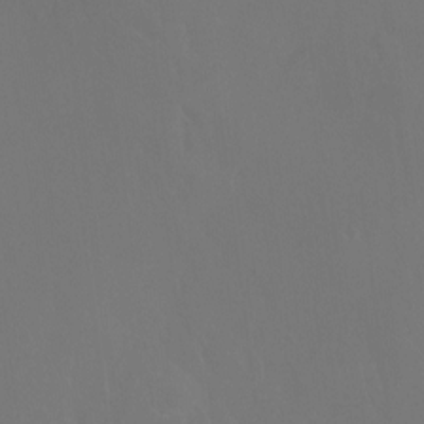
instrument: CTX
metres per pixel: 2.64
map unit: Htu
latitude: -14.1039
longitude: -47.7639
